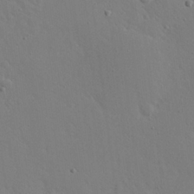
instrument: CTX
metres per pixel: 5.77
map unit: eHh
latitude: 20.6113
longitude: -71.0836
